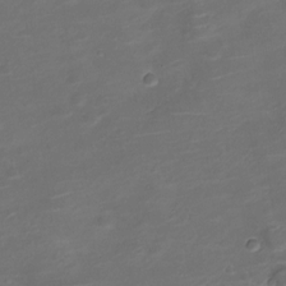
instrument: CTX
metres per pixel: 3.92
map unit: Nve
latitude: -20.1983
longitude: 104.0094
